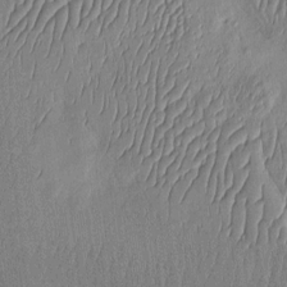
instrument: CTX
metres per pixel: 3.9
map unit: eHh
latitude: -3.5966
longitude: 14.7464
